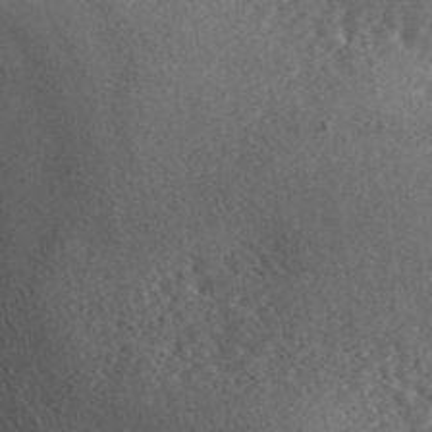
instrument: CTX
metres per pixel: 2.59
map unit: ANa
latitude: 44.6490
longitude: 47.6344
